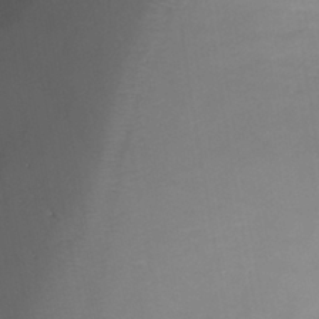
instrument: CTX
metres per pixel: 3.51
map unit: Ht
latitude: -3.6721
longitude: -18.3467
